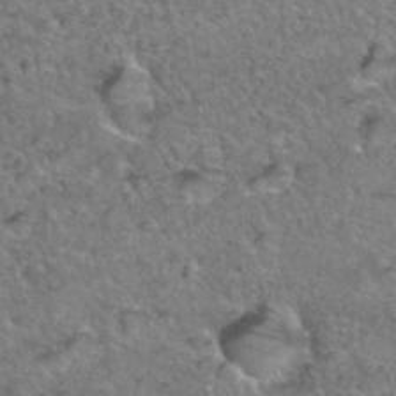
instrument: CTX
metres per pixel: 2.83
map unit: Hto
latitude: 35.5182
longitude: -48.0633
